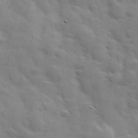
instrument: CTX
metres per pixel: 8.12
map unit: Hve
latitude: 31.2537
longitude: 150.7085
